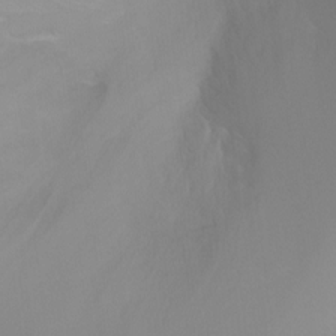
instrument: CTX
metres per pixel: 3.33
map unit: Ht
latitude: -5.7666
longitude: -27.8961
